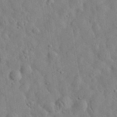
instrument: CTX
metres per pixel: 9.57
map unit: eHh
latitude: 32.9325
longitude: -74.6679
